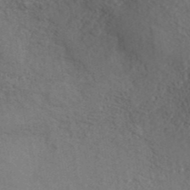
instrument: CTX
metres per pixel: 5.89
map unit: ANa
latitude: 39.3482
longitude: 30.0850
